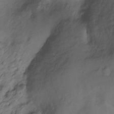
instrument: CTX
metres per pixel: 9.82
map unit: Ht
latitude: -11.1809
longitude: -39.0269
